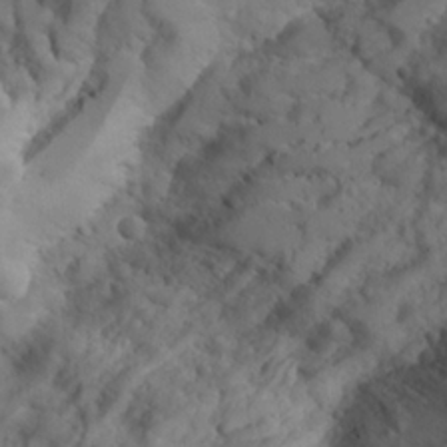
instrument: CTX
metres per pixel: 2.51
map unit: Aa
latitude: 24.6868
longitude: -127.9339
